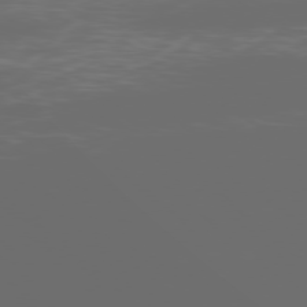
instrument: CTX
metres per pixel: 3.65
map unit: Ap
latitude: -78.7841
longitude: -68.9514
